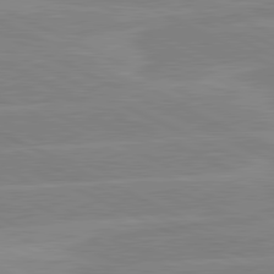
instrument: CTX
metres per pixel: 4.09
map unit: lApd
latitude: 81.1403
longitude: -128.0822
